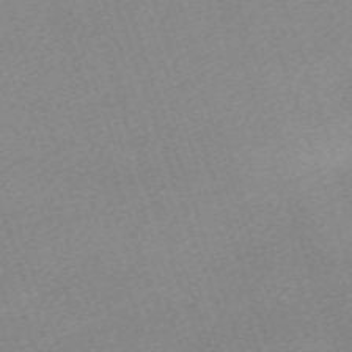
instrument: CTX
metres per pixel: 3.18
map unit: eHh
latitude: -64.0850
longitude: 50.7841
